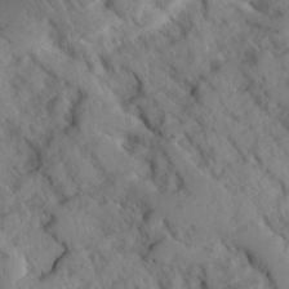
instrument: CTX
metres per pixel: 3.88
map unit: Ave
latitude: -0.8597
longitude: -111.0081
